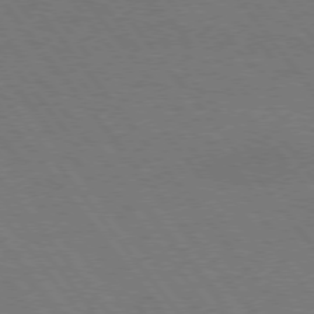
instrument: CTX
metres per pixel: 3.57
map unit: Hpe
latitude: 74.9514
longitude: -138.1389
